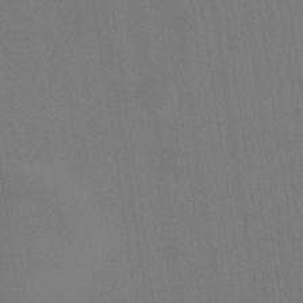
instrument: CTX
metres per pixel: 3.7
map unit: HNb
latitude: -32.1795
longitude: 57.7477
